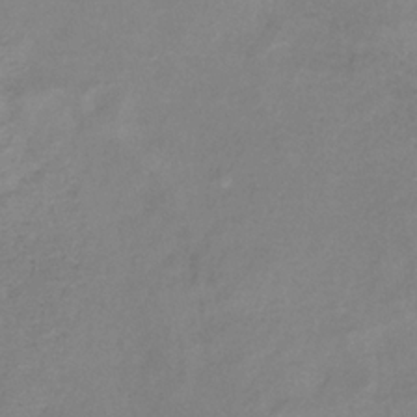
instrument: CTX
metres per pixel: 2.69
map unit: HNb
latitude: -34.4818
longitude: 53.5588
